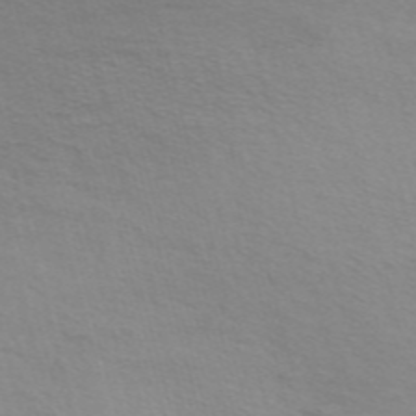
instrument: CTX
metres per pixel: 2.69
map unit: Nve
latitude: -57.2943
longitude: 63.7288
